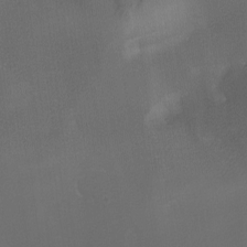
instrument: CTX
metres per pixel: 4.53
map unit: Ave
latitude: -7.1998
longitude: -122.1389
